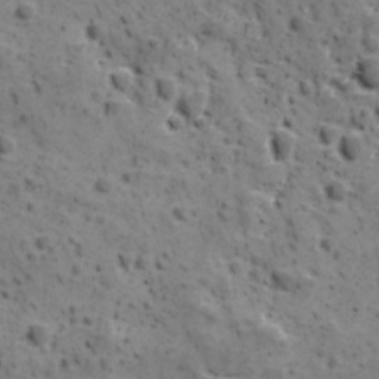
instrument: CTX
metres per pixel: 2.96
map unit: Ave
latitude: 10.9136
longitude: -105.1592
